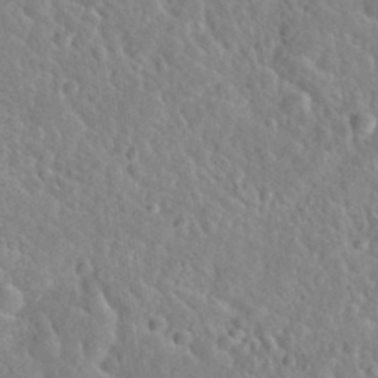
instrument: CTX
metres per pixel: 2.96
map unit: Nhu
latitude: 30.8758
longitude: -51.4993
